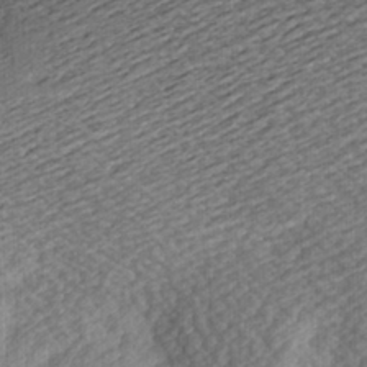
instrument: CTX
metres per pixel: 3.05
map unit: Hve
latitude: 2.1578
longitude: -123.7639
